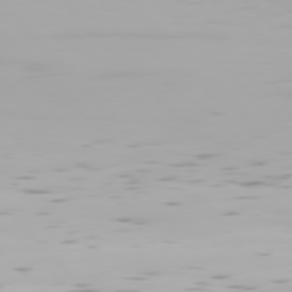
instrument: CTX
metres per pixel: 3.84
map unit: Hpe
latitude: 76.4790
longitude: -133.6883
